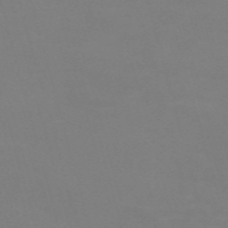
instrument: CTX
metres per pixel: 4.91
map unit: Nve
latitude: -59.4076
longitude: 60.5763
